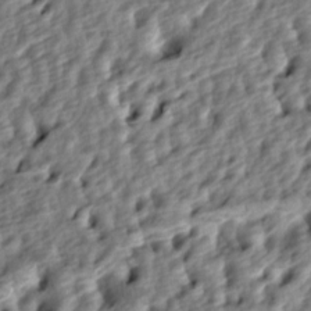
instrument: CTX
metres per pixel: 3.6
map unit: lAa
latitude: -4.6329
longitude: -122.9892
